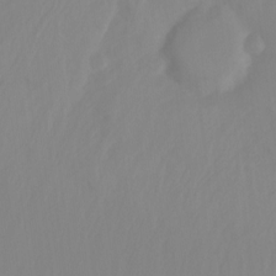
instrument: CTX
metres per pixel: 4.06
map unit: Ht
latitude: -14.3873
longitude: -56.7813
